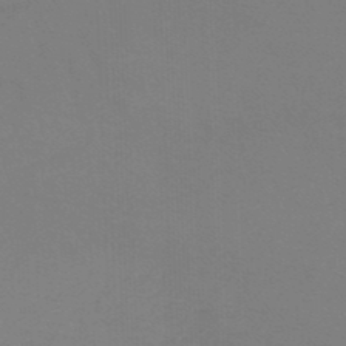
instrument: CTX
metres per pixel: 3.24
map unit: lHb
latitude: -45.7478
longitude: 63.8800
